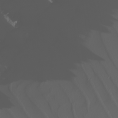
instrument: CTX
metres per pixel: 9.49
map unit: Nhu
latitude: -4.9730
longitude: -94.0255
